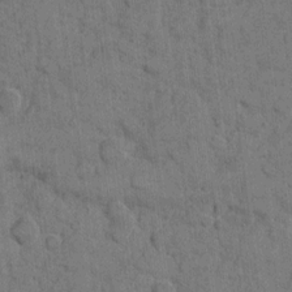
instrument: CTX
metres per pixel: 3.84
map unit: eHh
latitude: 10.0255
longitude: -66.1955
